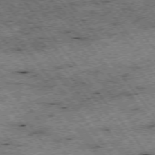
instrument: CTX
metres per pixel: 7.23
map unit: Hpe
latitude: -75.8045
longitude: -20.8758
